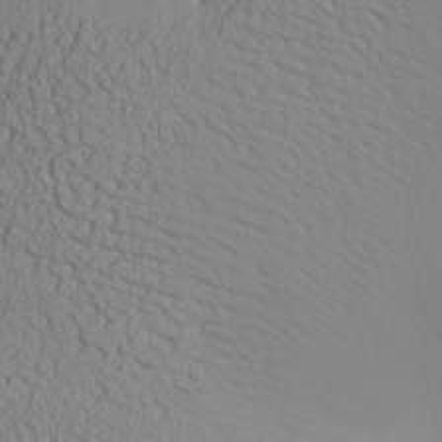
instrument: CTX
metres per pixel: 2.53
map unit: Aa
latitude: 26.3089
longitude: -133.0647
